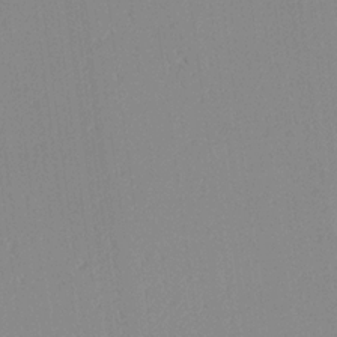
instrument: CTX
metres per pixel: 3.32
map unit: Ave
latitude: 18.5923
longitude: -140.5167
